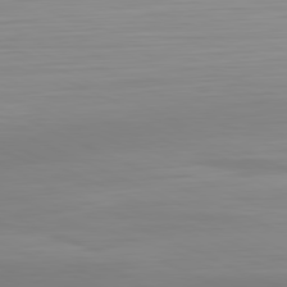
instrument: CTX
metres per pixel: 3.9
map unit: Hpe
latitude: -81.6911
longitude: 19.2187
